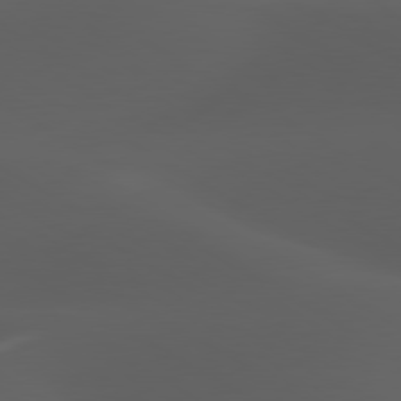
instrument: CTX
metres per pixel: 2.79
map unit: lApd
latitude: 80.1011
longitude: -88.5924
